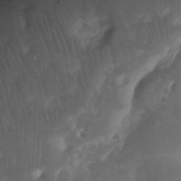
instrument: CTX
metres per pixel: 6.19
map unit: Nhu
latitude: -24.5385
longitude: -71.1592
